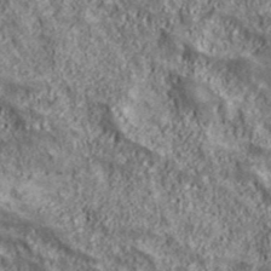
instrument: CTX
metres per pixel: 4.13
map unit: eHh
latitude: 43.5560
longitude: -88.5546
